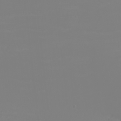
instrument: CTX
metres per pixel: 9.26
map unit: eHh
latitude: -5.8044
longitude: -84.4601
